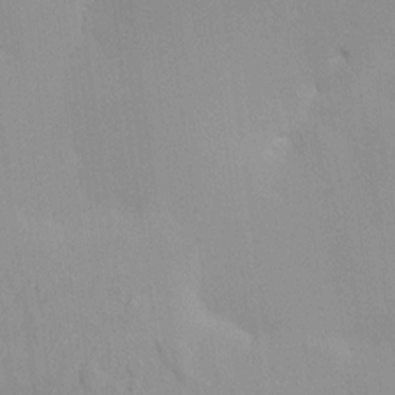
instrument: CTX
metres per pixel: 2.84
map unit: HNhu
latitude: 6.9514
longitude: -1.6127
